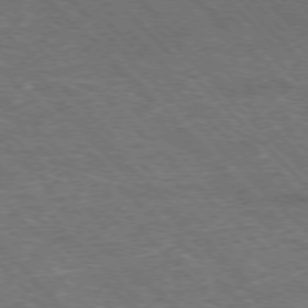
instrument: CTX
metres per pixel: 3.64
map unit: Hpe
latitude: -76.9164
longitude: -11.9906
